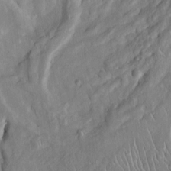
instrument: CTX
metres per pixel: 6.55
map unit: Htu
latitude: -5.9367
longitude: 153.1809
